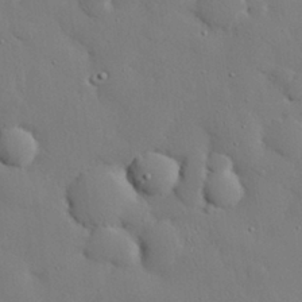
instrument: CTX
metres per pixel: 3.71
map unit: eHh
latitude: 29.4048
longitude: -81.5749
